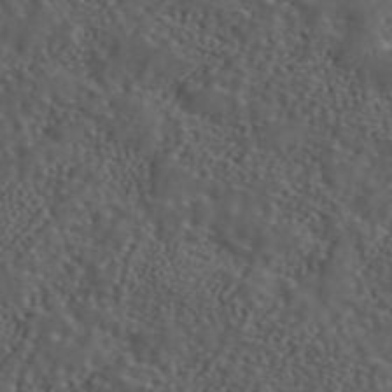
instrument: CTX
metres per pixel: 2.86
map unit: ANa
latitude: 44.0633
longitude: 23.7856
